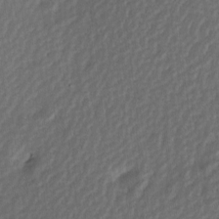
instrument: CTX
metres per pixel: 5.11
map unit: Hve
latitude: 1.8016
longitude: -123.6127
